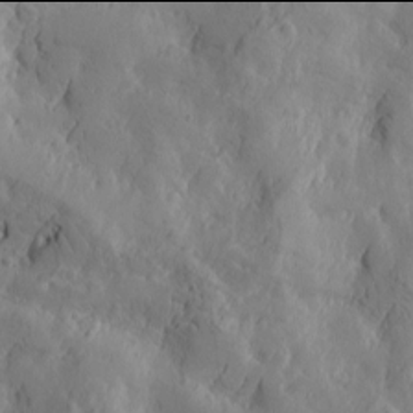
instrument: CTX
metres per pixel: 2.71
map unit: Htu
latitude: -2.0094
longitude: -177.0080
